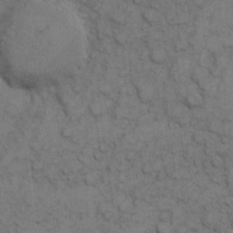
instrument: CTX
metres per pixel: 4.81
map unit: eHh
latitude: 7.7639
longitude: -64.9325
